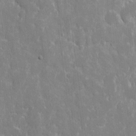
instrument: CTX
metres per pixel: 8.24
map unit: eHh
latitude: 9.3482
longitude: -69.9528
